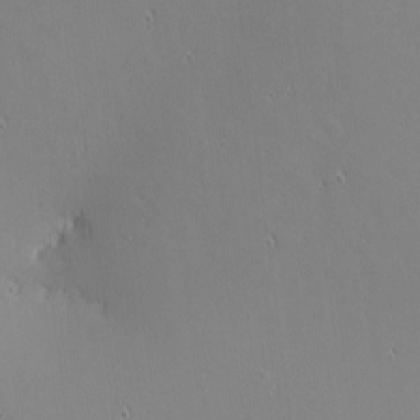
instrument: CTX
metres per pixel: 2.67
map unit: eHh
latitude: -2.6707
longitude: -80.8947
